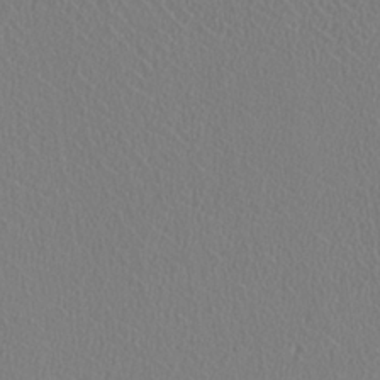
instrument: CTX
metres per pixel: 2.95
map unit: HNhu
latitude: -0.7086
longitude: -1.2915
